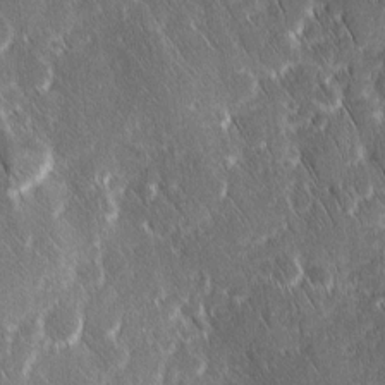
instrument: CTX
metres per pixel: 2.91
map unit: Ave
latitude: 9.2159
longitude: -104.6491
